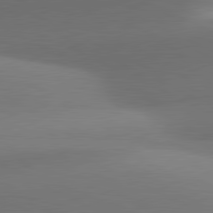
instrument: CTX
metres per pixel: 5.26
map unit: lApd
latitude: 81.3104
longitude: 134.7085
